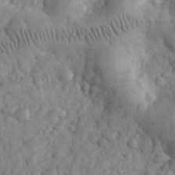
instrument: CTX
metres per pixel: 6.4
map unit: eHh
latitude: 31.1781
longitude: -68.2523
